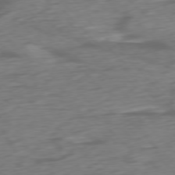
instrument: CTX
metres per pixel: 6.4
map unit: Ap
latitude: -76.7274
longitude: -78.5357
